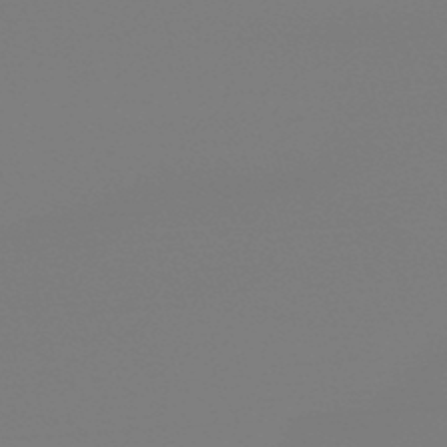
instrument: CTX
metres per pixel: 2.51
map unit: eHb
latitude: -50.3873
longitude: 68.6140
